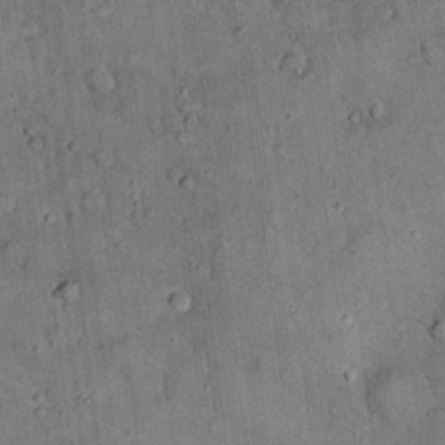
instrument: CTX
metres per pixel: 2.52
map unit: eHh
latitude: 19.3292
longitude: -60.6301
